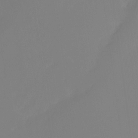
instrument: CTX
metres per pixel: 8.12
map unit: Ht
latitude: -12.7841
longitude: -50.0633
